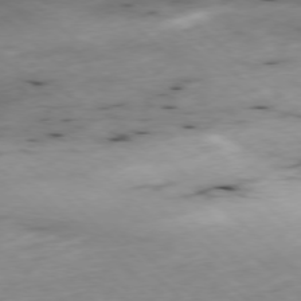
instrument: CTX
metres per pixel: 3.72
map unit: Ap
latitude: -77.5588
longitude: -91.8205
